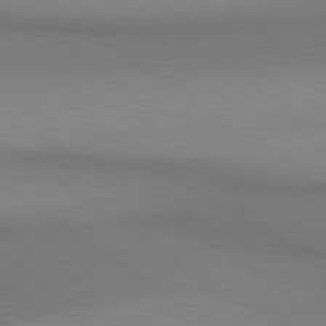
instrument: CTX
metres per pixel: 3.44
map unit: lApd
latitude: 80.6679
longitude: 161.7667
